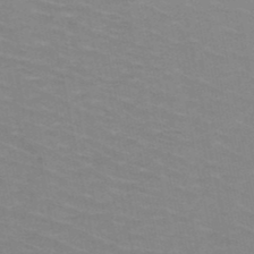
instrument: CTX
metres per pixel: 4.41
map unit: HNb
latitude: -47.9367
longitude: -46.7247
